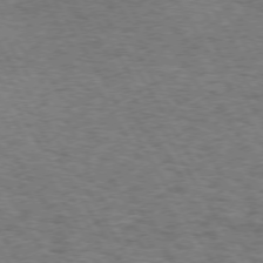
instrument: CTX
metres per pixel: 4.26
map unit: Hpe
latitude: 72.8569
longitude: -129.9717
